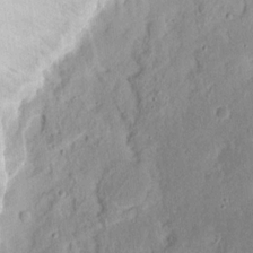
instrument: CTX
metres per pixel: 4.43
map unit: eHh
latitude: 16.6868
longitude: -72.8569
